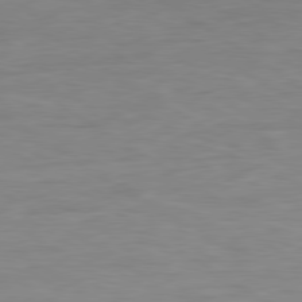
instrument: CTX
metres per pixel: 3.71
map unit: Ap
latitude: -81.0109
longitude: -79.9717
